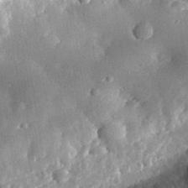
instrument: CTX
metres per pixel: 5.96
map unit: lHvf
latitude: 32.1389
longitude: -84.8758
